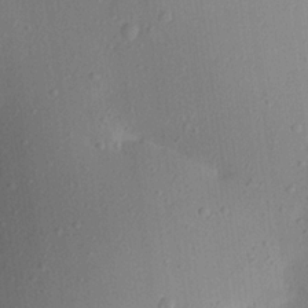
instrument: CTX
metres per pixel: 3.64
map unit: Aa
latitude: 20.9703
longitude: -147.0270
